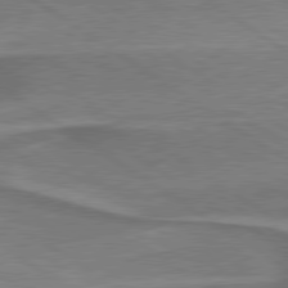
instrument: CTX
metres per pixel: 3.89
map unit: lApd
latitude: 79.7072
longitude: 170.8786
